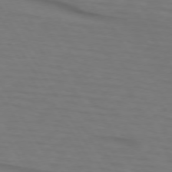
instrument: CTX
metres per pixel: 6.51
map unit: lApd
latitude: 73.2726
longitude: -74.8947
